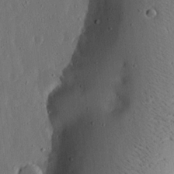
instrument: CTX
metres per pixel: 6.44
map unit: lHvf
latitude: 19.3670
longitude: -114.7435
